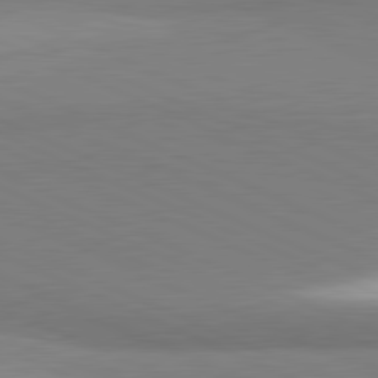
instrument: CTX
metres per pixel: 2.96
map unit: lApd
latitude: 81.6694
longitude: 161.4077
